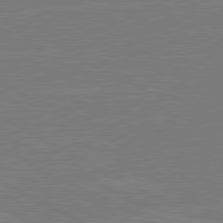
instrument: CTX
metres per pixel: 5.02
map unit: lApd
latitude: 80.8191
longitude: -127.2159
